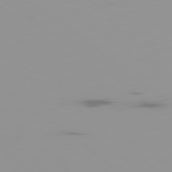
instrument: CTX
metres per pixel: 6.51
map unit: Ap
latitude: -79.1620
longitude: -70.4412
